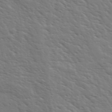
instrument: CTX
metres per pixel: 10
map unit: Ave
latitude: 37.4427
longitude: -109.2159
